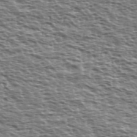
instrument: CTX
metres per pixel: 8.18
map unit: Ave
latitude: 38.1200
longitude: -112.7624
